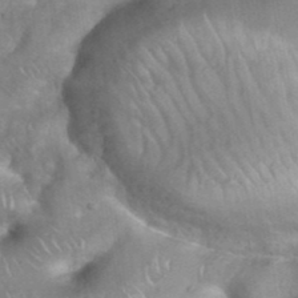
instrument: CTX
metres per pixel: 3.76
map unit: eHh
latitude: 38.9514
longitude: -58.4412
